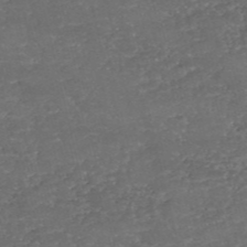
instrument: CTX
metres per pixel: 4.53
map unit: eHh
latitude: -54.3306
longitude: -90.3089
